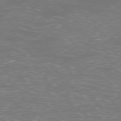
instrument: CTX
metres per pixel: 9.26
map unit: Ap
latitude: -79.0108
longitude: -61.8583
